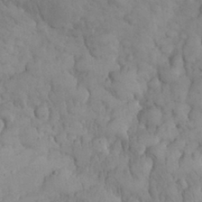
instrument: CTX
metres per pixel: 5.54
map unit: eHh
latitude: 31.3482
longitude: -68.0444
